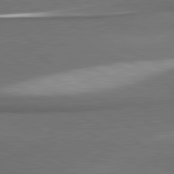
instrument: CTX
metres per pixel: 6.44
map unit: lApd
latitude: 80.9892
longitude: 175.4643
